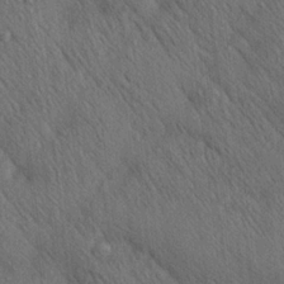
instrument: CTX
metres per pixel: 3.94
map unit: lAa
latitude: 20.8380
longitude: -138.7624
